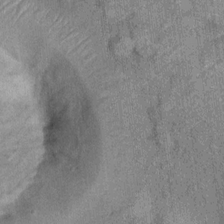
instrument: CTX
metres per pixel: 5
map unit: Ht
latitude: 9.1025
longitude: -37.9528
